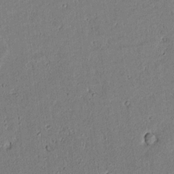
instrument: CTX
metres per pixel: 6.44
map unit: lAvf
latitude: 5.6127
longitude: 168.8030
